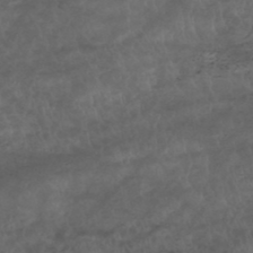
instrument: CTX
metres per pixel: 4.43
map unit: HNhu
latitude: -47.7855
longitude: 28.6141
